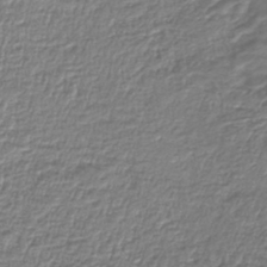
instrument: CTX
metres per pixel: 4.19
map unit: lHb
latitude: -42.3117
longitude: 64.5952
